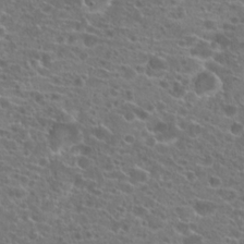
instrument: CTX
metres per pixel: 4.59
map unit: Hto
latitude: 21.5182
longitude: -40.9702
